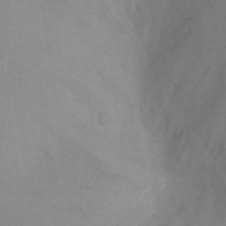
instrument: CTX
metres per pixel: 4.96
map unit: Ht
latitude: -9.5210
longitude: -24.0633
